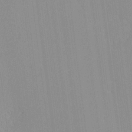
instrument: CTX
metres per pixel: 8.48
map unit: lHvf
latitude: -12.8975
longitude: -103.3481
